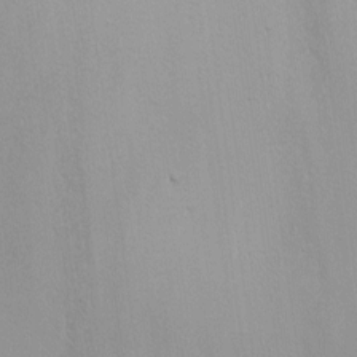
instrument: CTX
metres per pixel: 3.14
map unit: Nhu
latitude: -6.9730
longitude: -80.1767
